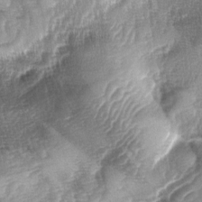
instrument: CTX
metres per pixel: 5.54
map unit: lAa
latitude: -4.5573
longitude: -127.4804
